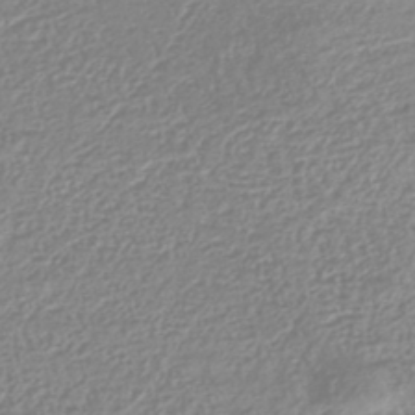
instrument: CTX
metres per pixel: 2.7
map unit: HNhu
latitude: -44.0283
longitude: 100.9541
